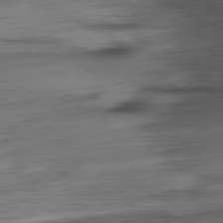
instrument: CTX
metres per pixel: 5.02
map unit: Ap
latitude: -81.3888
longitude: -68.6113
